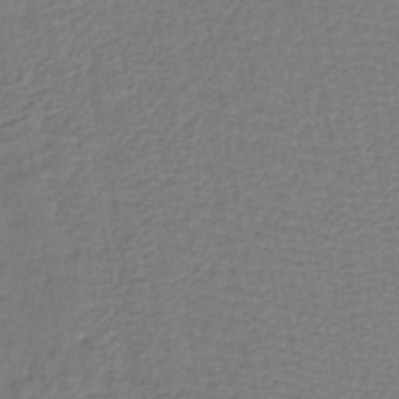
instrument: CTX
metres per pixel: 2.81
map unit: lHb
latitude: -38.0661
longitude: 59.0486
